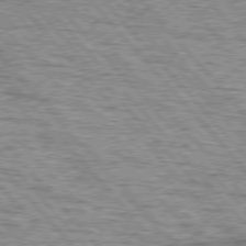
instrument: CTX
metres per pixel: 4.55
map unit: lApd
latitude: 76.7624
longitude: -71.2915
